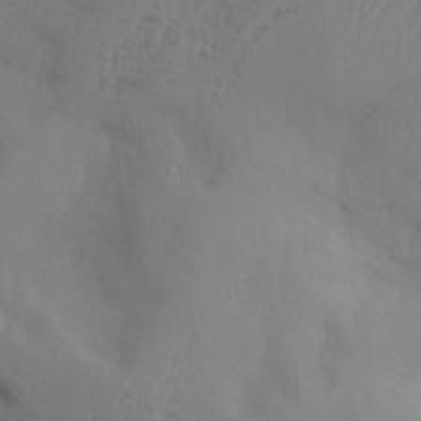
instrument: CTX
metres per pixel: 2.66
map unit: Aa
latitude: 29.4615
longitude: -132.3278
